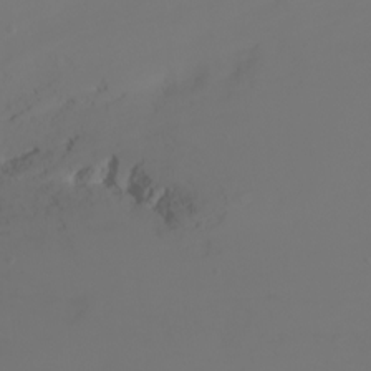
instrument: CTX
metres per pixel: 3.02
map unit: Ht
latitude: -2.3117
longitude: -62.0444
